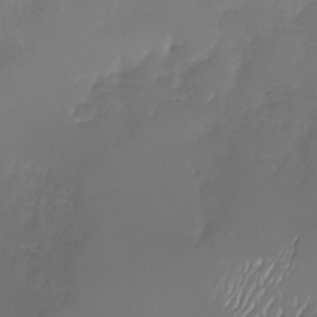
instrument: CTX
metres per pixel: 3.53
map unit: Nhu
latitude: -29.3888
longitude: -64.0255
